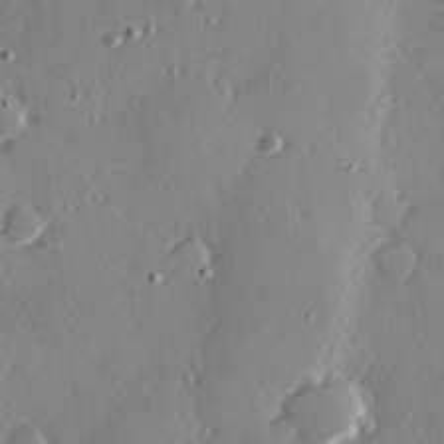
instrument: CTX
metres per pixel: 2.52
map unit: Hve
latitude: 26.3845
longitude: -93.6505
